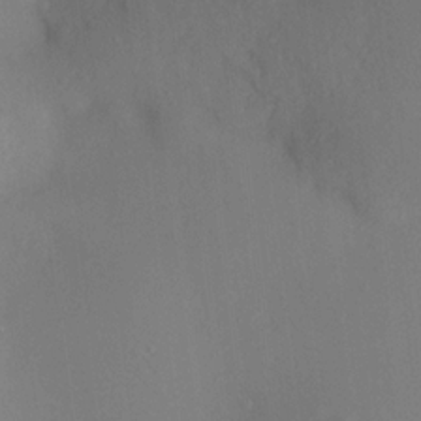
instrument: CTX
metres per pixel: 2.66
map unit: HNhu
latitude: 12.4034
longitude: 11.4832
